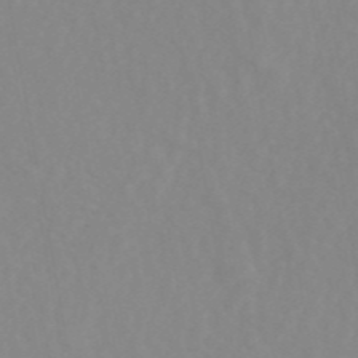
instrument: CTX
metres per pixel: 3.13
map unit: ANa
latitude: 45.8961
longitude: 27.6155
